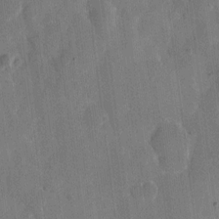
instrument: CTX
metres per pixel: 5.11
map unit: eHh
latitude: 7.4804
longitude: -66.4223
